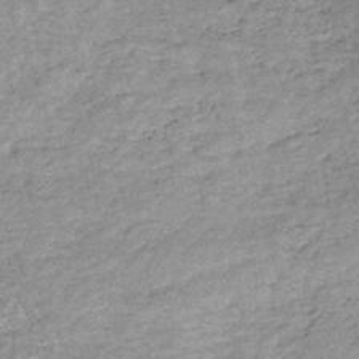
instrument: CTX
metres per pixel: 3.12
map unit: lHb
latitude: -36.4251
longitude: 65.9367
